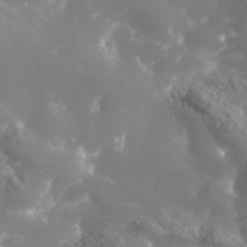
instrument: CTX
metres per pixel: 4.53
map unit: Nhe
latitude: -36.5573
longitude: -90.8002
